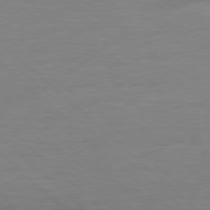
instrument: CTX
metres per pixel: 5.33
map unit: Hpe
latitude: -78.3117
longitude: -19.3292
